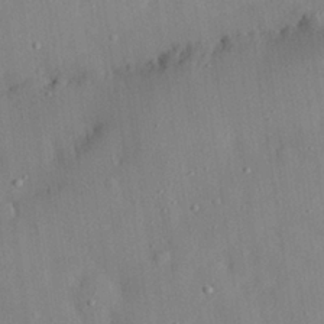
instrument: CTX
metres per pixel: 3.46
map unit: eHh
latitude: 28.5734
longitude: -78.0633
